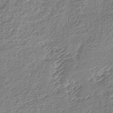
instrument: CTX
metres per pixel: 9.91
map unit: lHb
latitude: -42.2550
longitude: 68.6518
